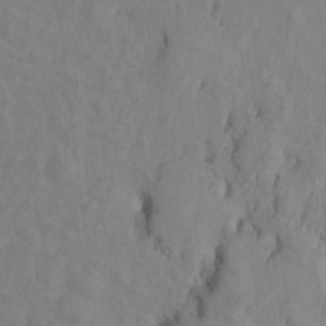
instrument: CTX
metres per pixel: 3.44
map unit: Ht
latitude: 10.8191
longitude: -32.4223
